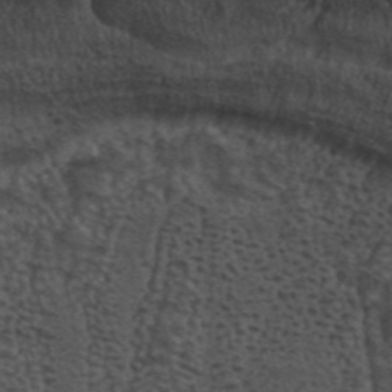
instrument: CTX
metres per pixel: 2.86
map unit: ANa
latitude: 44.7058
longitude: 38.7841
